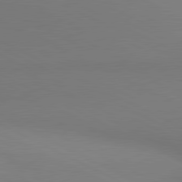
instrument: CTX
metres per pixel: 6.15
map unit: lApd
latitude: 80.9703
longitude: 145.1620
